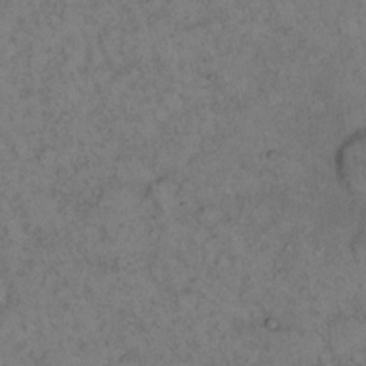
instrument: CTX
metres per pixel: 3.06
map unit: eHh
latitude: 15.8584
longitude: -63.4805
